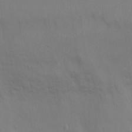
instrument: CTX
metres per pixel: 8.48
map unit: Ht
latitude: 2.5545
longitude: -34.3278
